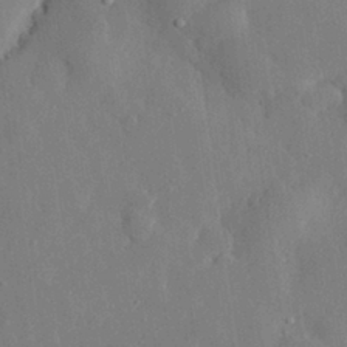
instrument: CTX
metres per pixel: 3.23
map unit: eHh
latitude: 28.8191
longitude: -79.4616
